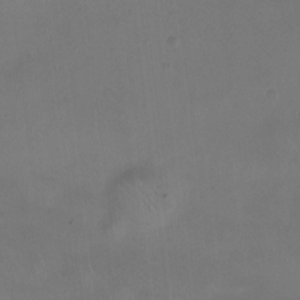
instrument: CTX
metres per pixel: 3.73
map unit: Nhu
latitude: -12.0094
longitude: -41.4237
